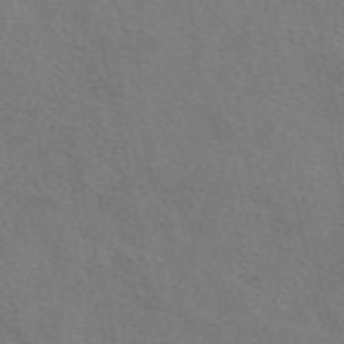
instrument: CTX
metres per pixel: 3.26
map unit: eAb
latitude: 51.2348
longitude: 117.0297
